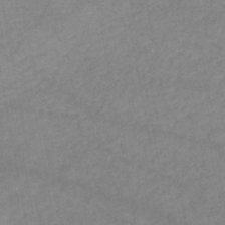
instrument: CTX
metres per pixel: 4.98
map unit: lHb
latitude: -46.5951
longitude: 61.9556
